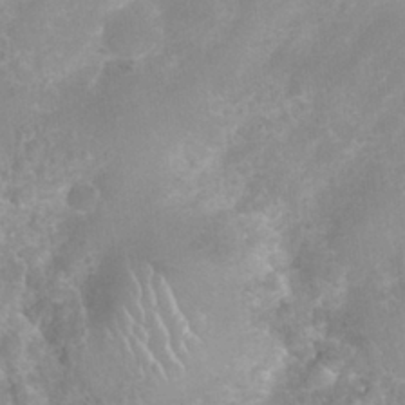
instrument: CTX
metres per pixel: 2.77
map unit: Nhu
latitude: 26.7246
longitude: -63.2726
